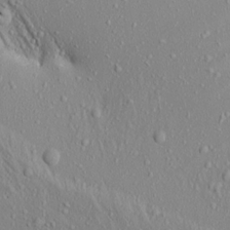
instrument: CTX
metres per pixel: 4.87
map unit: Aa
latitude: 18.4790
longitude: -147.5938
